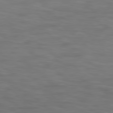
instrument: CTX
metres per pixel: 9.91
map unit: Hpe
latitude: 78.4601
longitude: 174.8219
